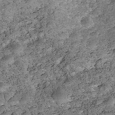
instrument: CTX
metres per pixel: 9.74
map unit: Nhe
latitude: -40.1039
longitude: -116.8569
